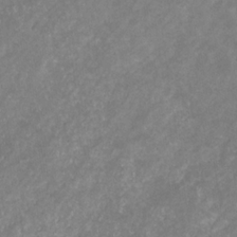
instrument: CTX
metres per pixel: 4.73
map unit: eHb
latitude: -31.5399
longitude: 70.4440
